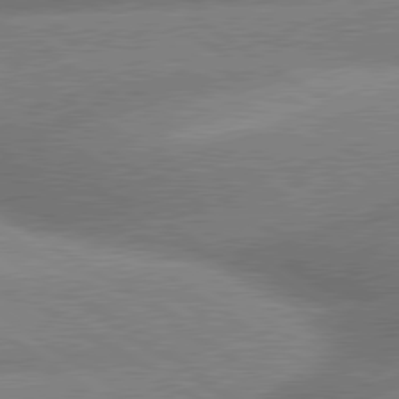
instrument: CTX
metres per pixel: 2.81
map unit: lApd
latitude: 80.0444
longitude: -161.4048
